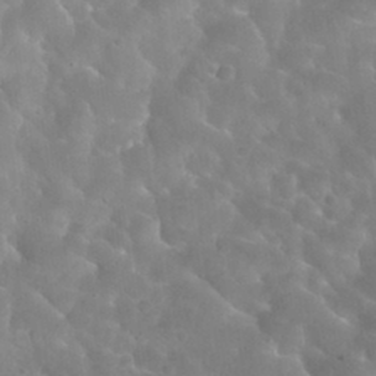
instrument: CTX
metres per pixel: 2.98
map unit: Nhu
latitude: 30.1956
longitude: -51.2914
